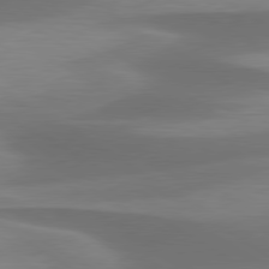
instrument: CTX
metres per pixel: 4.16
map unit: lApd
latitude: 79.8584
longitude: -87.8205
